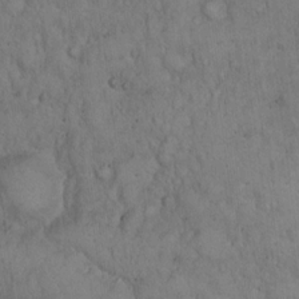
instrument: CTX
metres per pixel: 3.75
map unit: Hto
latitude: 15.1593
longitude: -56.8946
